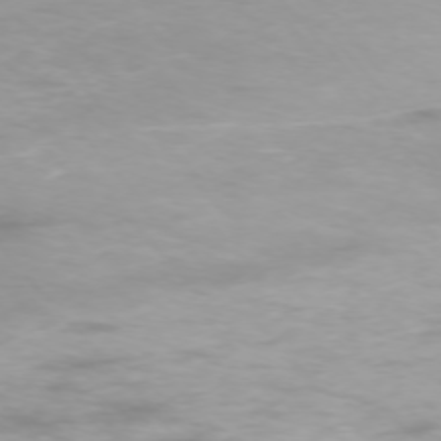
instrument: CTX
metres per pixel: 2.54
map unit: Ap
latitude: -74.9542
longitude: -76.3656
